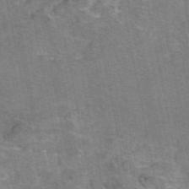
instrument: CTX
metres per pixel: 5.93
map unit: eAb
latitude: 47.3293
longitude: 103.6344
